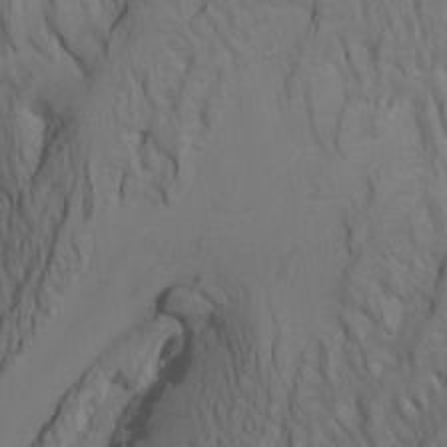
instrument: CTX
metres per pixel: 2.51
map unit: Htu
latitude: -7.3698
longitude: -67.0080
